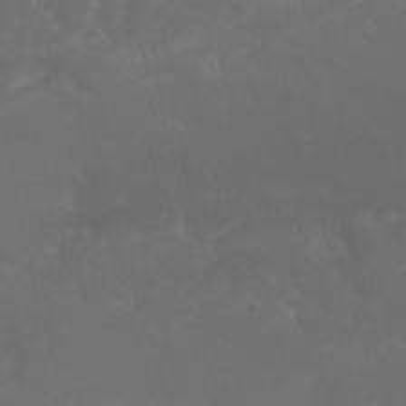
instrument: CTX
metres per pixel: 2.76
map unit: Nhu
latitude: 22.5546
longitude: -65.2348
